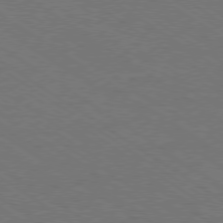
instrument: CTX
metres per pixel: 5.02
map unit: Ap
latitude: -79.8611
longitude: -66.2333
